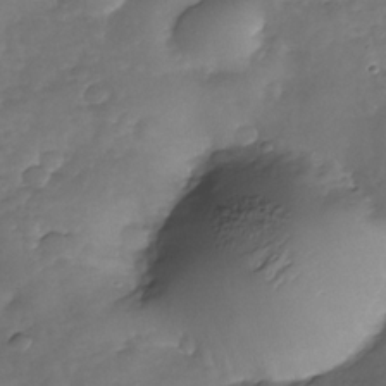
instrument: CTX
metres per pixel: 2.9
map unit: Nhe
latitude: -34.0850
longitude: -144.1200
